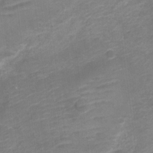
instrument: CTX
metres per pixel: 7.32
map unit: Nve
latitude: -18.1228
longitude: 106.9353
